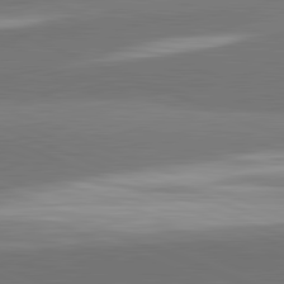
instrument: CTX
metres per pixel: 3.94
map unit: lApd
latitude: 82.2711
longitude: 151.1620
